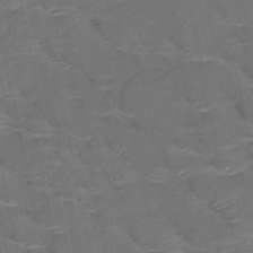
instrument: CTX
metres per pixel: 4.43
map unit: HNb
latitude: -50.8219
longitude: -47.6316
